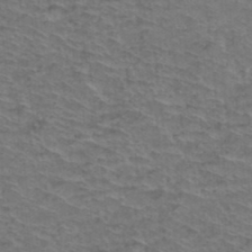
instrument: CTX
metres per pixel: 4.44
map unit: Hto
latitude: 37.7261
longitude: -46.0633
